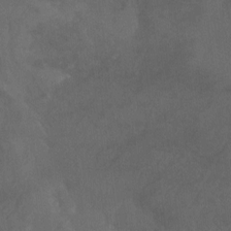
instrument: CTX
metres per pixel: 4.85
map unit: Aa
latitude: -7.5399
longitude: -80.0255
